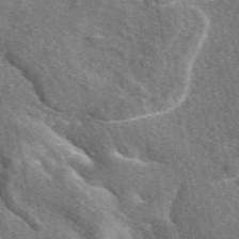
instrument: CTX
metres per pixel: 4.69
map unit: eAb
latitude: 48.3278
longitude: 119.5588
